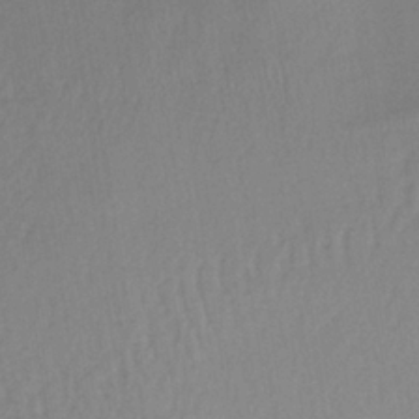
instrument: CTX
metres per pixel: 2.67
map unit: lHb
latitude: -36.3873
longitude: 68.7652
